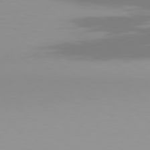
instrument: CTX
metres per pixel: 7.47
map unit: Hpe
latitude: 78.2901
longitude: -138.5357
